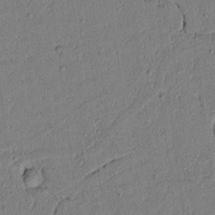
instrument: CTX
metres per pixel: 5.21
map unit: lAvf
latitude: 4.5546
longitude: 164.8030
